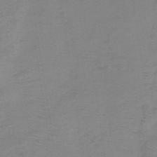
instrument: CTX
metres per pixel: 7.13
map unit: eHh
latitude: -39.8045
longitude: -28.7246
